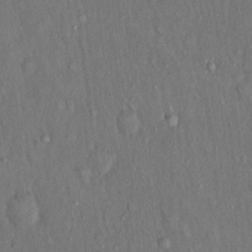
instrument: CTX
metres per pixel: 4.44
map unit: Hto
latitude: 15.9528
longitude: -60.6112
